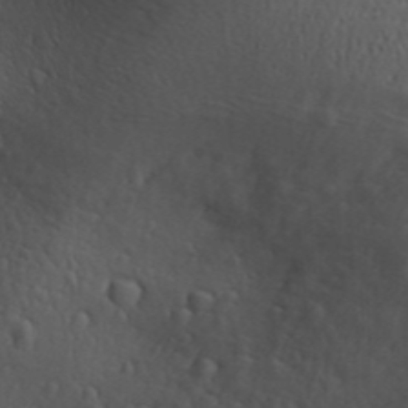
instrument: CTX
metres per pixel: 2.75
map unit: Aa
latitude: 29.5182
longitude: -139.1781
